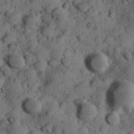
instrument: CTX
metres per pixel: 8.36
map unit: Hve
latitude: 24.6679
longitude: 147.4832
